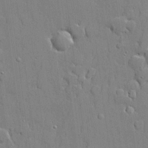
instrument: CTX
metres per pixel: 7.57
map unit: lHvf
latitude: 21.3860
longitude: 145.2754
